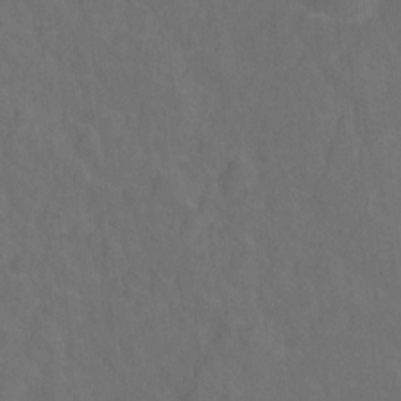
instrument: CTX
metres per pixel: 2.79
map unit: Hto
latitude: -1.9556
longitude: -34.8191
